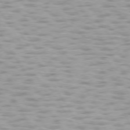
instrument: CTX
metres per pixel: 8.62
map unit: lApd
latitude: 75.1592
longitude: -50.3089
